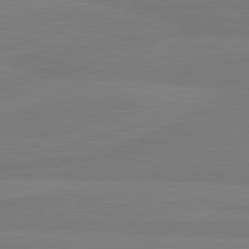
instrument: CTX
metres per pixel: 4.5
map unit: lApd
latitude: 81.7827
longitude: -177.4048
